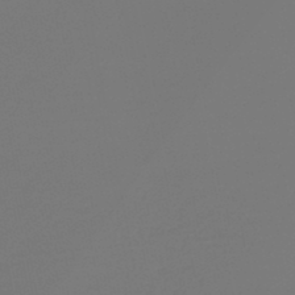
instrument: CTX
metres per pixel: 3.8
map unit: lHb
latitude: -45.4265
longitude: 78.2739
